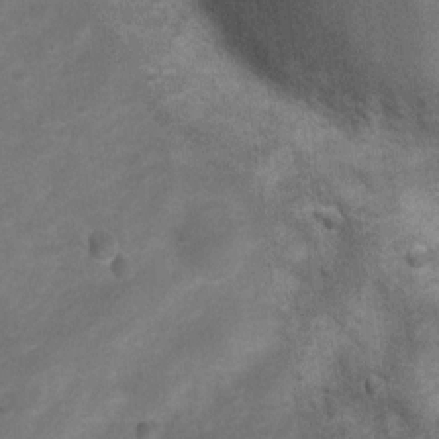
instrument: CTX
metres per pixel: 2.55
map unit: Nhu
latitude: 6.5357
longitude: -22.8947
